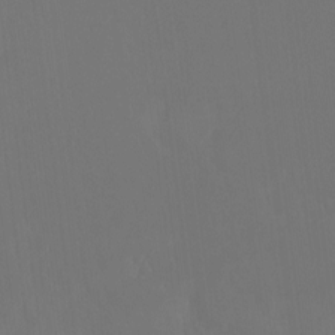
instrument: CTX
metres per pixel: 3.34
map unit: Ht
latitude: -4.1794
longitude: -60.6301
